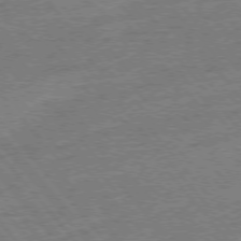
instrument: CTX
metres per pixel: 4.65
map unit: Ap
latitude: -77.2187
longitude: -96.5546
